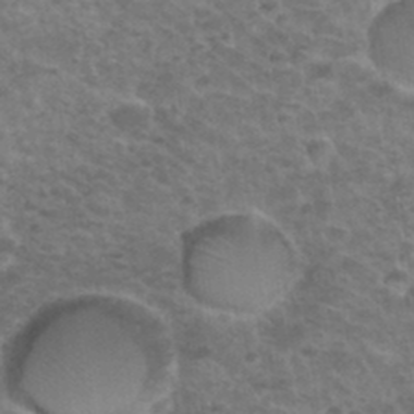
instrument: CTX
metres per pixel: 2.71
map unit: Hto
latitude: 32.3845
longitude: -50.4412
